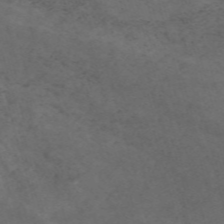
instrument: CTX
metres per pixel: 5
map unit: Nve
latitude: -59.0675
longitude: 59.1242
